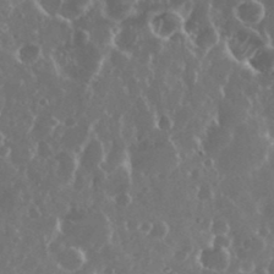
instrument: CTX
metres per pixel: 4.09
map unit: eHh
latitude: 34.7624
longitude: -58.9892
